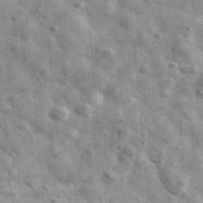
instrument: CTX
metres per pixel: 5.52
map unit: Ave
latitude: 40.8758
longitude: -106.8947
